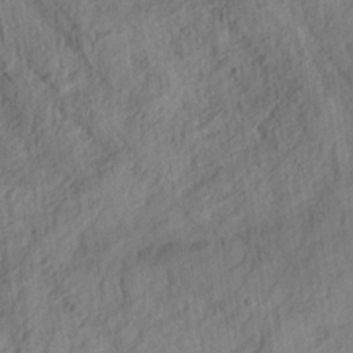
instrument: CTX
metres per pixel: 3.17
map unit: eHh
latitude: 24.4790
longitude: -80.1767
